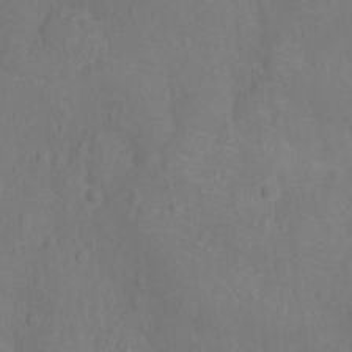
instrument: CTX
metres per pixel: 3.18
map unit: Nhu
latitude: -13.1431
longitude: -24.8002
